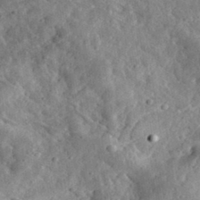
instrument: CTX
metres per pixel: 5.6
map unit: eHh
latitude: 33.7450
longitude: -78.4412
